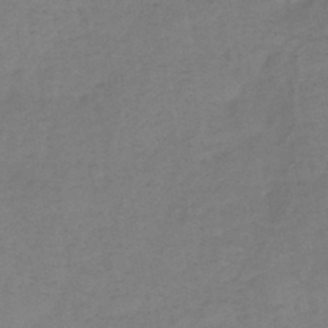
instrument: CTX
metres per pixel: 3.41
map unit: HNb
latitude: -47.4643
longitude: -38.9703
